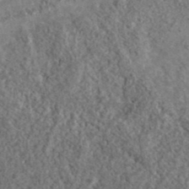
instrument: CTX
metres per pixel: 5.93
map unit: ANa
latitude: 40.1766
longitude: -90.1767
